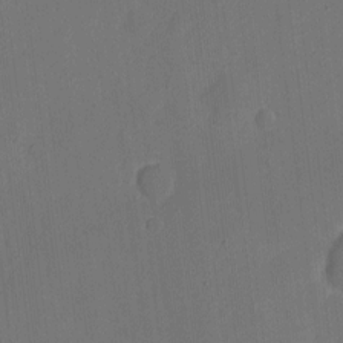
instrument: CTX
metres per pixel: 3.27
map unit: eHh
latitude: 4.6113
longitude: -67.8016
